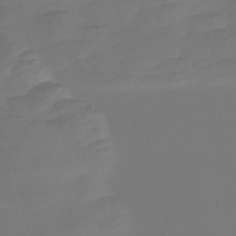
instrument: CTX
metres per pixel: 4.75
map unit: Nve
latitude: -58.1605
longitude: 66.2173
